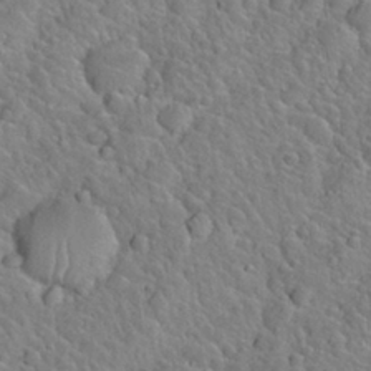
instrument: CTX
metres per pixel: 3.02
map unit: Nhu
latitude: 28.0255
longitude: -52.7813
